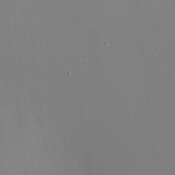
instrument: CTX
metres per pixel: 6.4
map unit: Nhu
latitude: 0.1389
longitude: -78.7624
